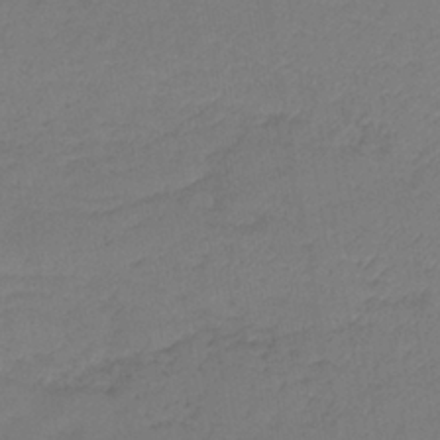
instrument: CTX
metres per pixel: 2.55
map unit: lHb
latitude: -38.1795
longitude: 70.9731
